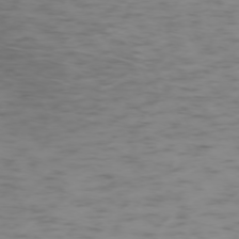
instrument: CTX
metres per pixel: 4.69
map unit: Ap
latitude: -74.2362
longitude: -80.5357
